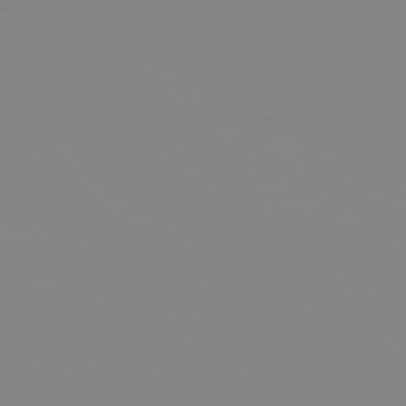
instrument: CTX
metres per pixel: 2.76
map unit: Hpe
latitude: 74.5735
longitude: -127.4804
